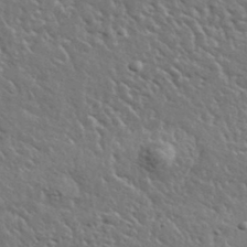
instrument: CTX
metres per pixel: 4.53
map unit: lHvf
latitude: 37.2537
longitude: -88.8191
